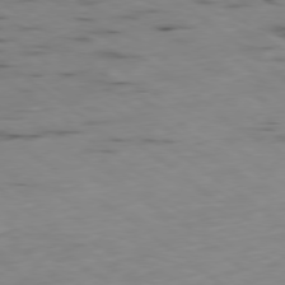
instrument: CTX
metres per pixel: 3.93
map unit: Ap
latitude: -79.0864
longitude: -73.1404
